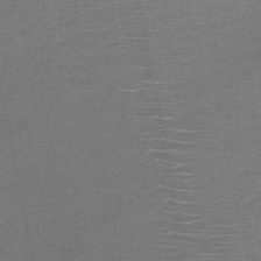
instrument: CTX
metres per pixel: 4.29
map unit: HNb
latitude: -48.3496
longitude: -42.2712
